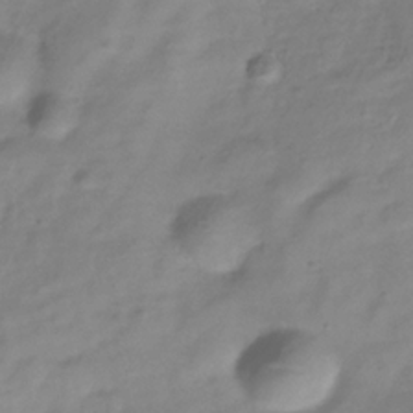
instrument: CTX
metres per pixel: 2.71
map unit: Hve
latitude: -32.9164
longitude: 90.2173
